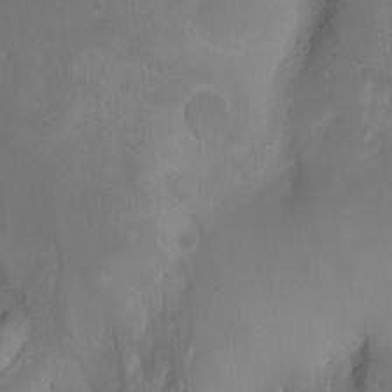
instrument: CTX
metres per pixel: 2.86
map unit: Aa
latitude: -13.3699
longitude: -68.1767
